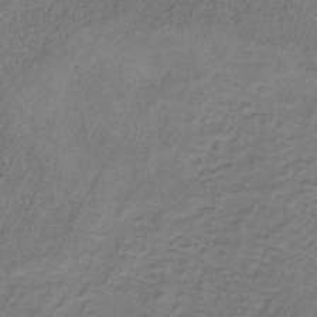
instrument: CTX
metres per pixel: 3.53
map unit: HNb
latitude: -32.2740
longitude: 58.2739
